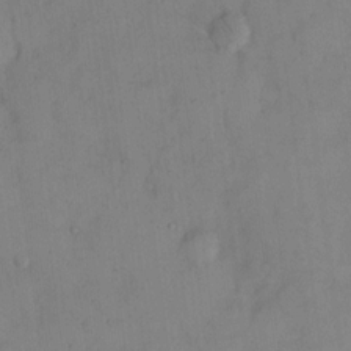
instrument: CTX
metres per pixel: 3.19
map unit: eHh
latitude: 13.3860
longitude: -61.9906
